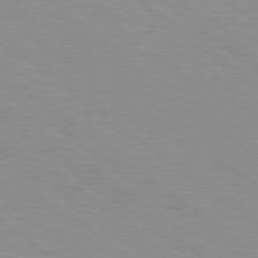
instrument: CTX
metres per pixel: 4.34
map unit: Hpe
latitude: 78.5357
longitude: -168.0822
